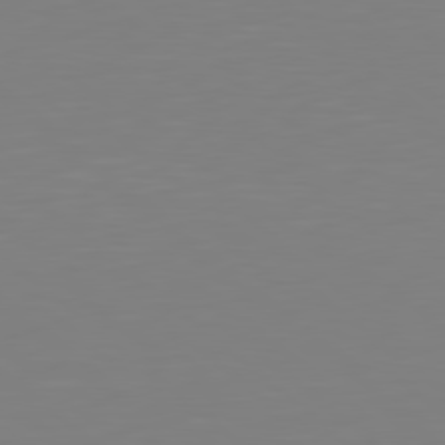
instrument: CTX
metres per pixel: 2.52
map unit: Hpe
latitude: 78.7813
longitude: -171.9528
